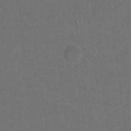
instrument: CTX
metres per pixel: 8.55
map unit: eHh
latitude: 19.0269
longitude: -64.5924
